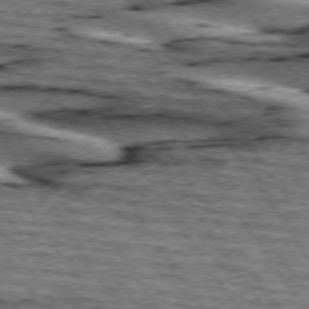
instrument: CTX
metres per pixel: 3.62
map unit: lApd
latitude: 74.6302
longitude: -72.8947
